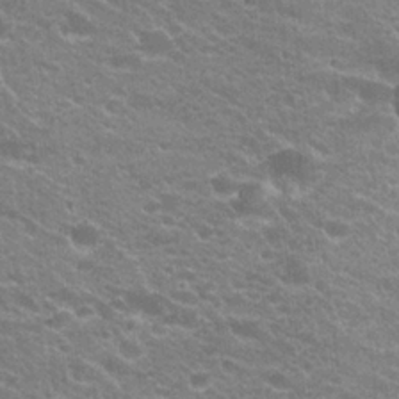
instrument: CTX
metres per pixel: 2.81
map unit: Hto
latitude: 23.6316
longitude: -35.5371
